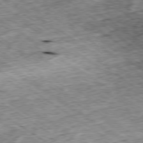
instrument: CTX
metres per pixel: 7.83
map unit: Ap
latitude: -79.3887
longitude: -86.8191
